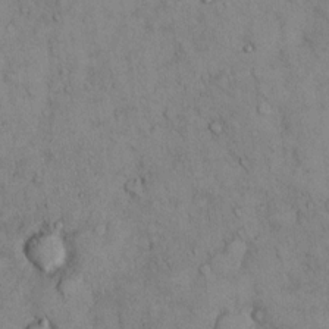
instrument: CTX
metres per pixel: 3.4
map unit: Hto
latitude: 11.5938
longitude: -59.9528
